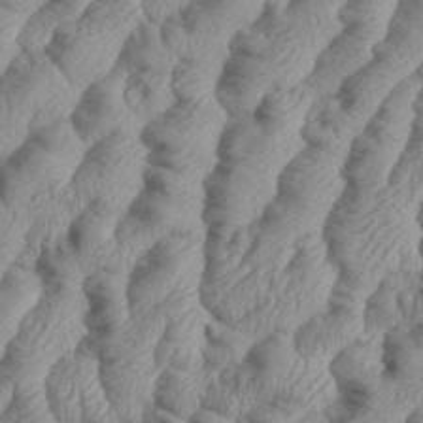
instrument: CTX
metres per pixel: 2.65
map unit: eHh
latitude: 36.4034
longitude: -137.4049
